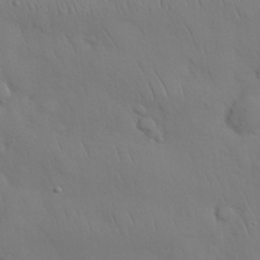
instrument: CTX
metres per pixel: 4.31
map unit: Nhu
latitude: 27.9150
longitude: -68.7057
